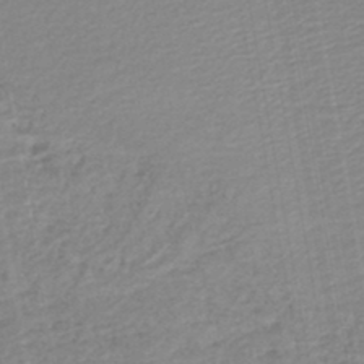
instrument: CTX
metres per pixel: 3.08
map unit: lHb
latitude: -46.0661
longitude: 66.9919
